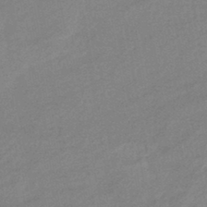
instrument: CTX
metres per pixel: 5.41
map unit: eHb
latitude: -41.2754
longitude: 82.8597
